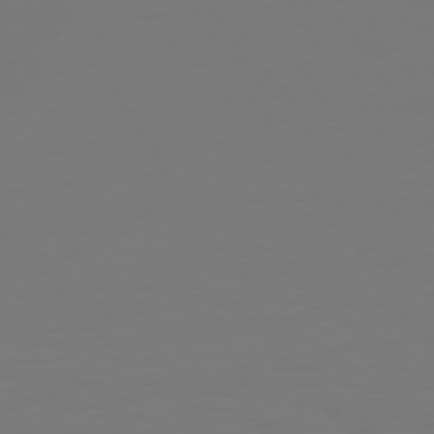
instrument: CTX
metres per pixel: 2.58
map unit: Hpe
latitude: 73.0837
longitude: -123.0081
